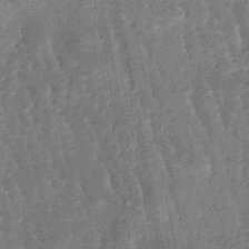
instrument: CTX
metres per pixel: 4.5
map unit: lHb
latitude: -47.1620
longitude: 78.5762
